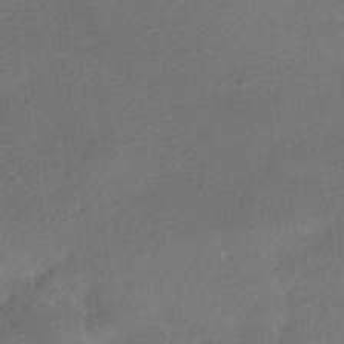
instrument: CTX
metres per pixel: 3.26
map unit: HNhu
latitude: -41.5588
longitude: 96.1795
